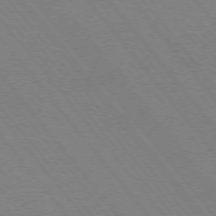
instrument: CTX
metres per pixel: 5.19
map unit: Ap
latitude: -76.0283
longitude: -95.6694
